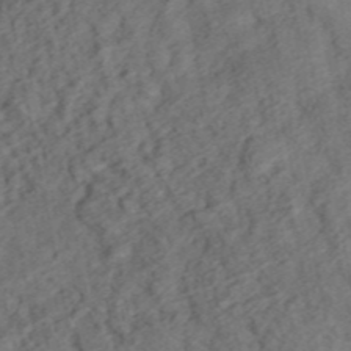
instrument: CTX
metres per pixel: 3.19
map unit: ANa
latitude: 44.8947
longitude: 46.3684
